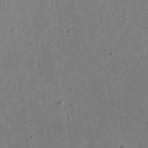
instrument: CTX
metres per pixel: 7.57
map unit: eHh
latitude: 23.6505
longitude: -68.8191
